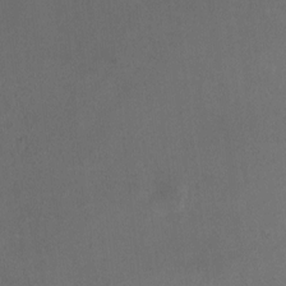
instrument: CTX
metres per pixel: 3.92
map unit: HNhu
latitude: 6.3278
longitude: 6.6140
